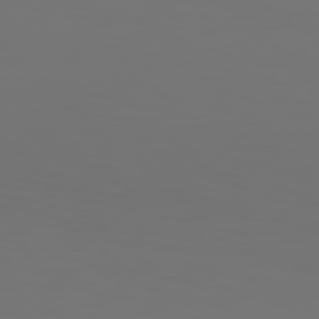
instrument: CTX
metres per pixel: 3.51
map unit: Hpe
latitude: 76.9891
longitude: -134.9136
